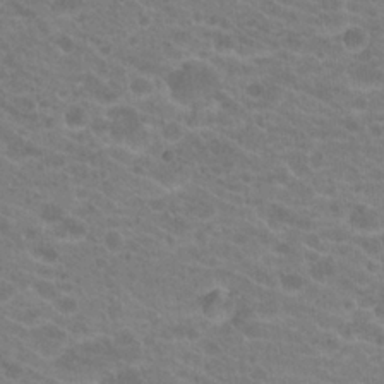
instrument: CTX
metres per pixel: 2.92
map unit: Hto
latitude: 20.2145
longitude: -37.6316
